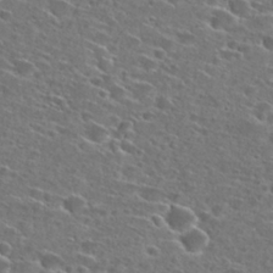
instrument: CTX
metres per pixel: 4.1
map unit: Hto
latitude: 26.8569
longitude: -46.6113
